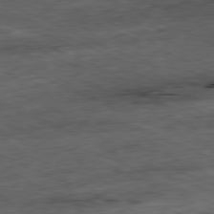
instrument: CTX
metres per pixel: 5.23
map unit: Ap
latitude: -81.1242
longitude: -90.6113
